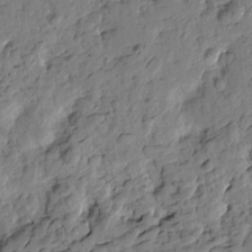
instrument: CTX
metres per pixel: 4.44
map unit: Htu
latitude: -1.4266
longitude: -179.6127
